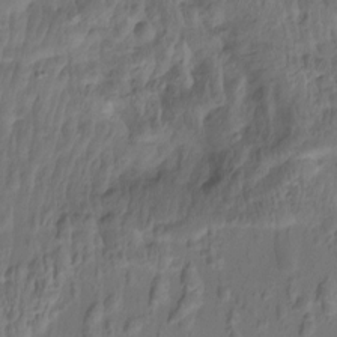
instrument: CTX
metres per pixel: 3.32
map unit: Hto
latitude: -12.5007
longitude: -39.5371
